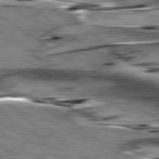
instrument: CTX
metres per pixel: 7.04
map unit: lApd
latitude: 79.6127
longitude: -48.8758
